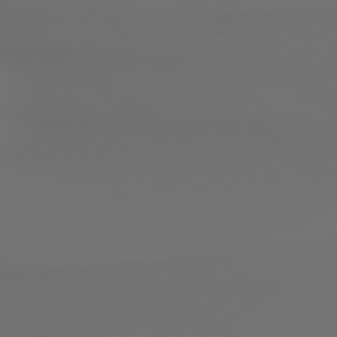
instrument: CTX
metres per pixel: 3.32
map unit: lApd
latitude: 79.6127
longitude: 177.5966
